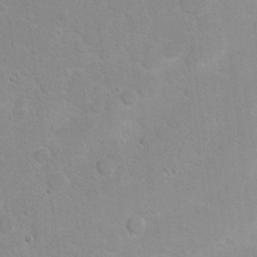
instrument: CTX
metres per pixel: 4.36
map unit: Hto
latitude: 15.5560
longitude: -40.4034
